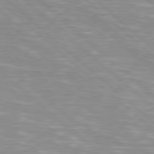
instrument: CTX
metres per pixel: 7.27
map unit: Hpe
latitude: 78.4034
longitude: -140.1388
